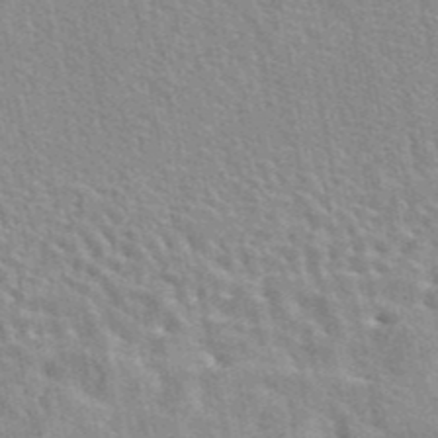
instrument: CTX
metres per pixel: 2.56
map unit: eAb
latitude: 44.1955
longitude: 109.9367
